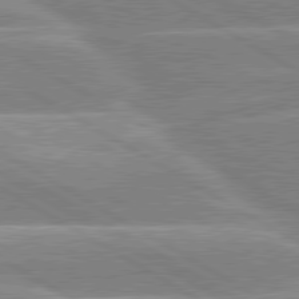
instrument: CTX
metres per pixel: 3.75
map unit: lApd
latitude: 80.2145
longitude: -131.3104
